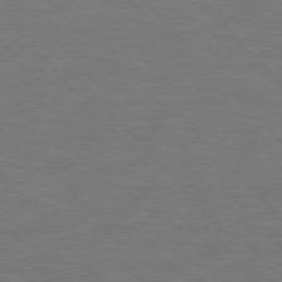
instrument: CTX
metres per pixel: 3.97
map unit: lApd
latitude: 76.4979
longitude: -59.0270
